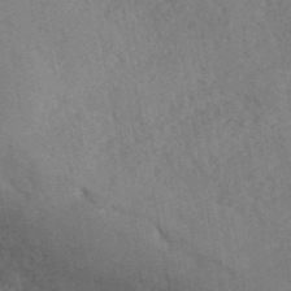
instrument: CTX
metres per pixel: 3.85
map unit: ANa
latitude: 41.2348
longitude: 52.2550
